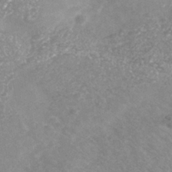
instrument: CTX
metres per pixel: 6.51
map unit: Nhe
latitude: -40.9919
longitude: -109.6505
